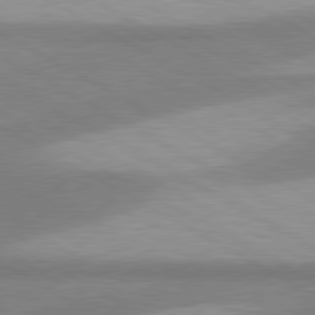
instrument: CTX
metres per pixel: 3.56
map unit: lApd
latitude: 80.3278
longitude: -179.9339
